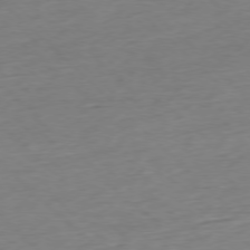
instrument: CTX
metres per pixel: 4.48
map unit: Ap
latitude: -77.4454
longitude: -92.0444
